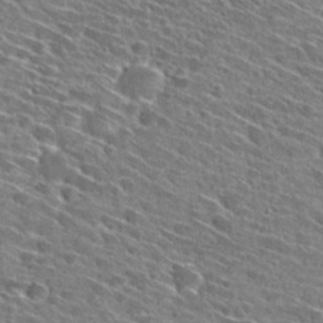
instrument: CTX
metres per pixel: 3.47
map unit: Hto
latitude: 29.5371
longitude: -45.2726
